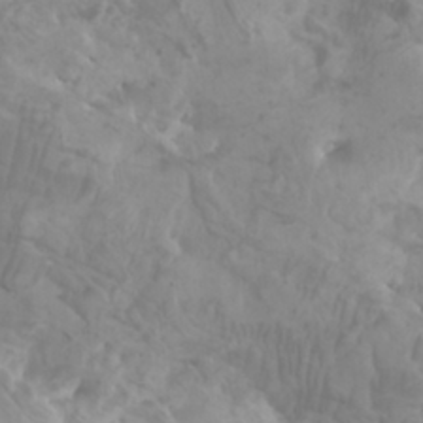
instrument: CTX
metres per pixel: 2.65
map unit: Htu
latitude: -5.5399
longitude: -76.5356
